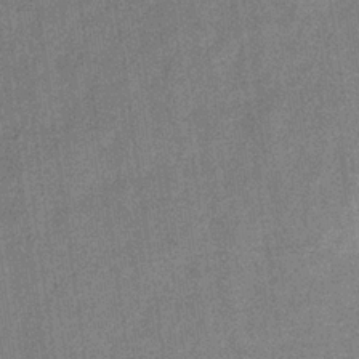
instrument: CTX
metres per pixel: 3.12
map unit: eHb
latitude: -31.3132
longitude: 74.2740
